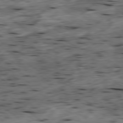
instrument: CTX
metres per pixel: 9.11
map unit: Ap
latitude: -79.5588
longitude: -89.7072
